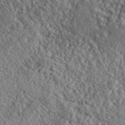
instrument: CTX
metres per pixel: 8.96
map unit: lHvf
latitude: 42.4412
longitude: -89.3671
